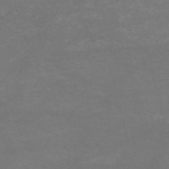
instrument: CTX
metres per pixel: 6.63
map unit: HNb
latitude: -55.1809
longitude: -40.3656
